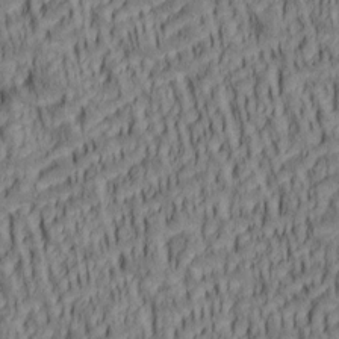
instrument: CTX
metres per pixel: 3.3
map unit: lAa
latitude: 5.6694
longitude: -115.2159
